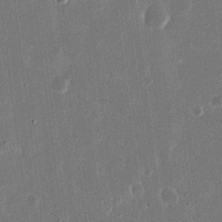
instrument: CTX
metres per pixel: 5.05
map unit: eHh
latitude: 15.5560
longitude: -70.4223
